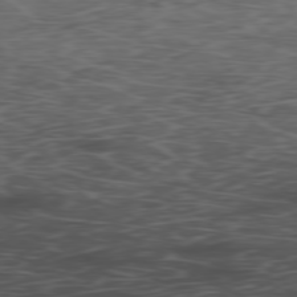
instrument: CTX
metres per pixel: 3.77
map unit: Hpe
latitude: -78.6329
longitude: 15.6722
